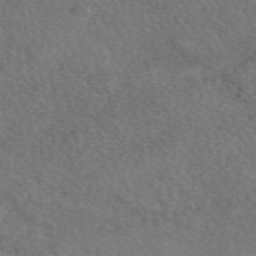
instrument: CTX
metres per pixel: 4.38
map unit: eAb
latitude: 49.7450
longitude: 113.4266
